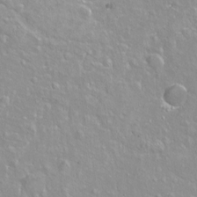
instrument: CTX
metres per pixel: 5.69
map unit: Hto
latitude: -7.5399
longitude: -46.2712
